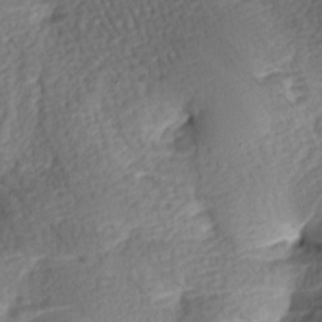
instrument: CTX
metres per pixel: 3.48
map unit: lAa
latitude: -7.3320
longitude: -126.6491
